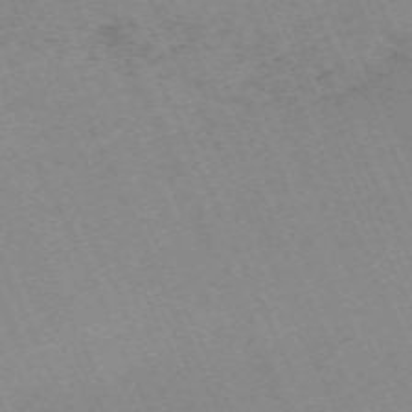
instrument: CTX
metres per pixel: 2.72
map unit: Nhu
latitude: -67.4643
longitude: 39.4266
